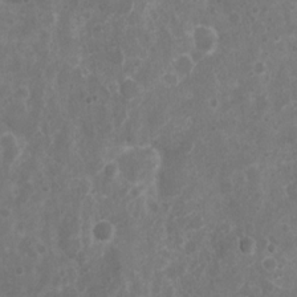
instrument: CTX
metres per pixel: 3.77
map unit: Nhu
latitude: 5.4237
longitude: -17.0647
